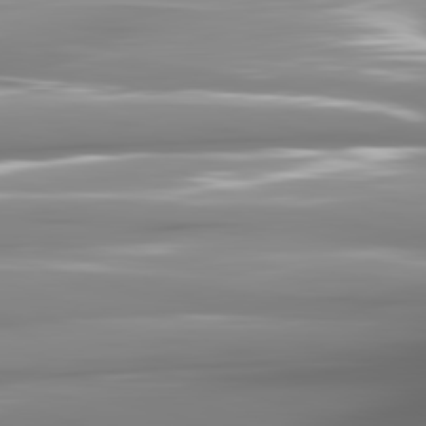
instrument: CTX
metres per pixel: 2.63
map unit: lApd
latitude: 81.6127
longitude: -141.2159
